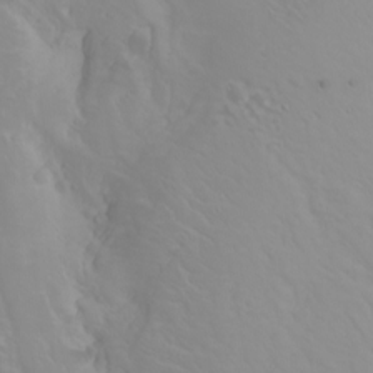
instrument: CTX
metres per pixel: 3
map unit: Htu
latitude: -4.3117
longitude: -89.1970
